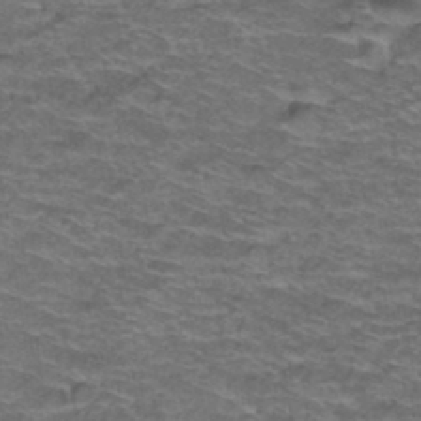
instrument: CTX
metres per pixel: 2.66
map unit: Hto
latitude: 38.2900
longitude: -42.7813
